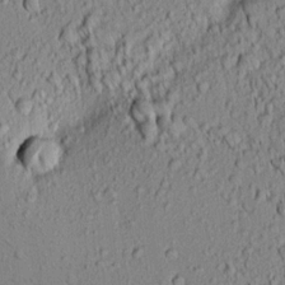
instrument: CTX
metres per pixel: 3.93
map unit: Aa
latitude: 18.4034
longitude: -148.8947
